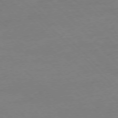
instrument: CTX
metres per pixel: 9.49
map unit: Ap
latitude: -76.9164
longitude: -79.7828
